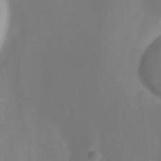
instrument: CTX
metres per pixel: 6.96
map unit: Ave
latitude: 0.9136
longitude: -113.4048
